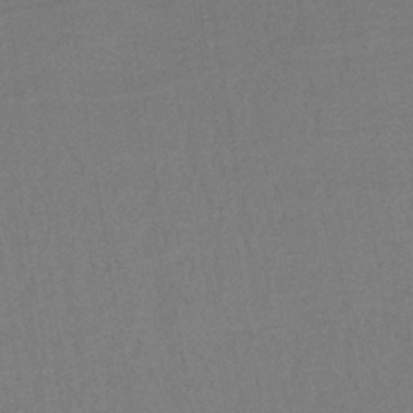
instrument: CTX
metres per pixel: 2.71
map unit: lHb
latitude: -38.9353
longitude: 58.2172
